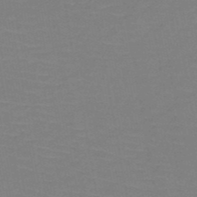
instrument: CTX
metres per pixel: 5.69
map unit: HNb
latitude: -50.8597
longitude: -53.1592
